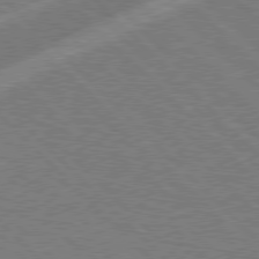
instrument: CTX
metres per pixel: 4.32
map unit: Hpe
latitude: 77.6505
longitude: -151.1403
